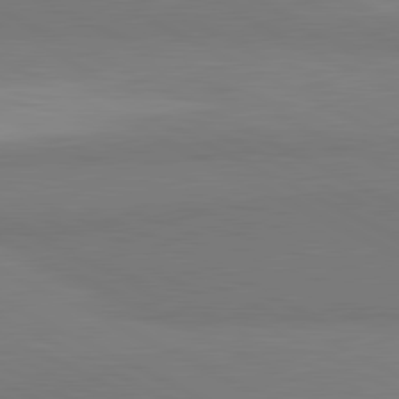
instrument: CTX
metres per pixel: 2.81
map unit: lApd
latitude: 81.6505
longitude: 158.7274
